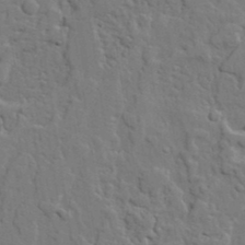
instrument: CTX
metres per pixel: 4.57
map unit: lAvf
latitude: 23.6127
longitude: -110.4790
